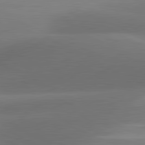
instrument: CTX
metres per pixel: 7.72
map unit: lApd
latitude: 81.2915
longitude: 130.1039
